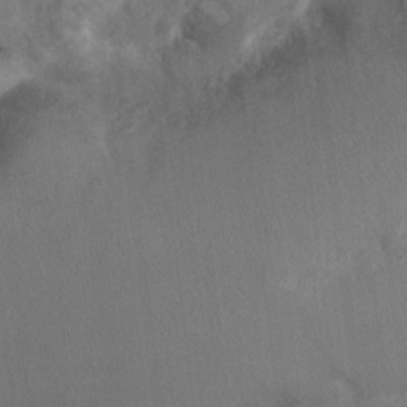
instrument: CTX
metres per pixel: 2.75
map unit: Ht
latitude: 2.6679
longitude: -26.7057
